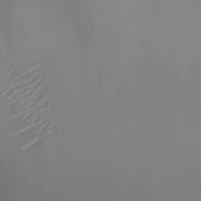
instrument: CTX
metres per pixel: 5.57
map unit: eHh
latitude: -5.0486
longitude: -87.1214
